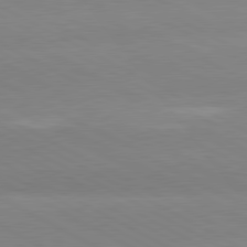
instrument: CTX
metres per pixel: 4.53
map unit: lApd
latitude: 80.5924
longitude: -154.1011
